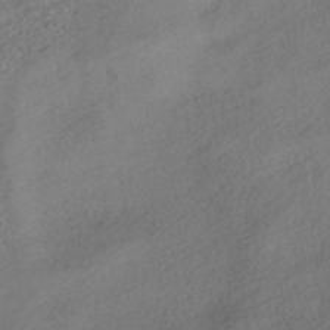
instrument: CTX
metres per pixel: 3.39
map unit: HNhu
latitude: -42.2928
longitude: 103.0864
